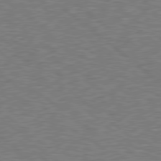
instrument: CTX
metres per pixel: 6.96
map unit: Hpe
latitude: 78.6113
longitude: -170.3278
